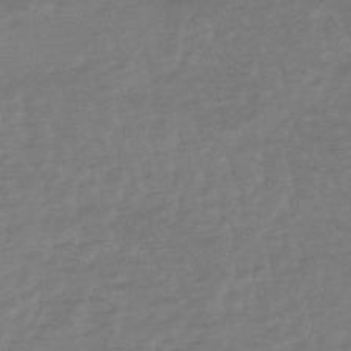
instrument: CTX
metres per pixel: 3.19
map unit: lHb
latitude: -49.2376
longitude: 83.2754
